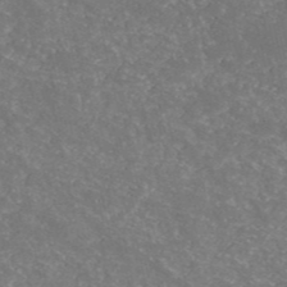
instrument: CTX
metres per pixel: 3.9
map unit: eHh
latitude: -52.6707
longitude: -25.6504
